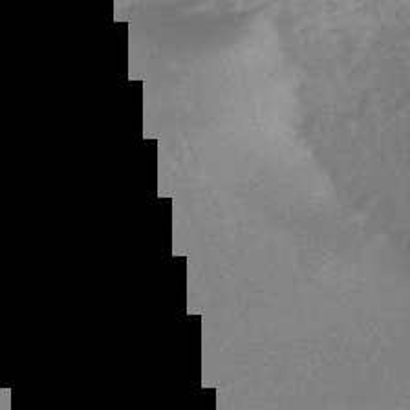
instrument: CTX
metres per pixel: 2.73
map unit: lHb
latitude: -48.9164
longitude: 67.9367
